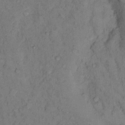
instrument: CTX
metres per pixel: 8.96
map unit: Hto
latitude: 14.3468
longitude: -61.9906
